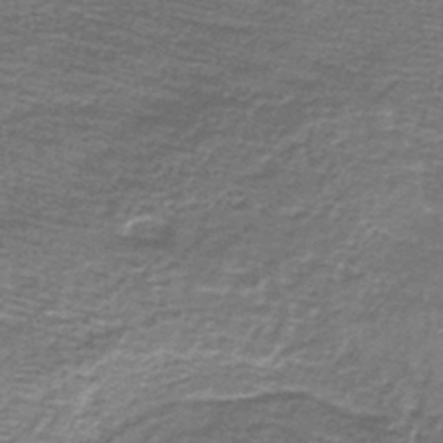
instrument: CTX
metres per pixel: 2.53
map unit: lHb
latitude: -44.3873
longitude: 57.1431
